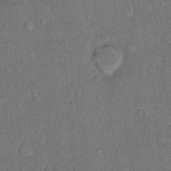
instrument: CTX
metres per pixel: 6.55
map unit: Hto
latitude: 10.2145
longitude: -58.7813
